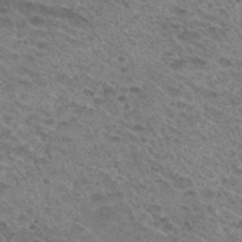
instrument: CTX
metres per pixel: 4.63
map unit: Hto
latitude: 31.4805
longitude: -47.5371
